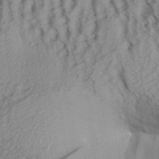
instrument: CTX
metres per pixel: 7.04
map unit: Aa
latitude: 30.2523
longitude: -138.3278
